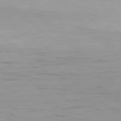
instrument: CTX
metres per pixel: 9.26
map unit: Hpe
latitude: 77.5938
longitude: -167.3481
